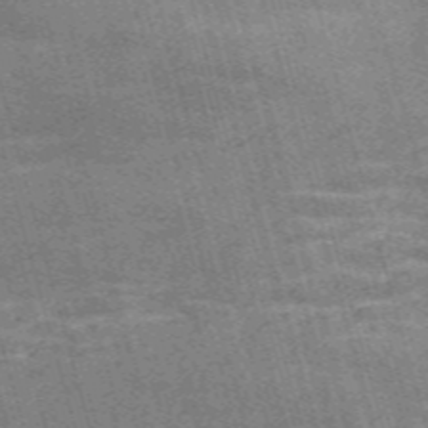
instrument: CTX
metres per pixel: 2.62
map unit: Nve
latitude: -58.9352
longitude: 64.0094
